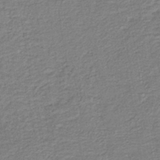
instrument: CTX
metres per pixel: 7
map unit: HNb
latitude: -40.9353
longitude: 50.7841
